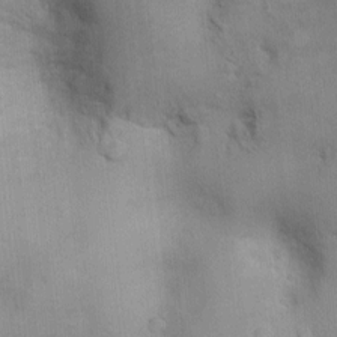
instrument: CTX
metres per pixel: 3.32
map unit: Ht
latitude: -3.5588
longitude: -14.7436
